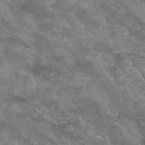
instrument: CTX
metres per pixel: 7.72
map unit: Hto
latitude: 30.4412
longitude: -46.8002
